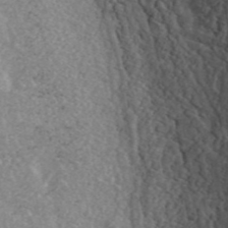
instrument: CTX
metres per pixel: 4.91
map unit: ANa
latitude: 43.7828
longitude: 28.8030
